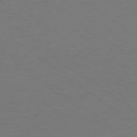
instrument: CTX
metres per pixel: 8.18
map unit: Ap
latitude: -79.3698
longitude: -98.6112
